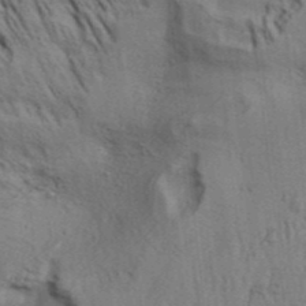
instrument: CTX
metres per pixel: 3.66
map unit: Aa
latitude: 32.2900
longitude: -135.3670
